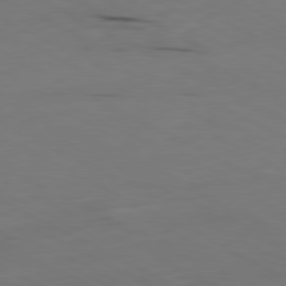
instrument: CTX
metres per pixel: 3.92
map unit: Ap
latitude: -80.9164
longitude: -95.1214
